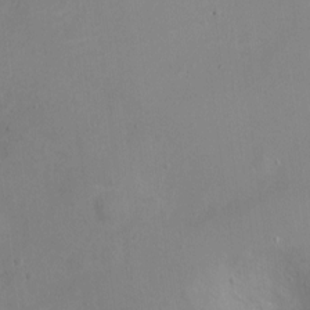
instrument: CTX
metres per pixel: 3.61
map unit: Ht
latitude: 1.3292
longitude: -34.1011
